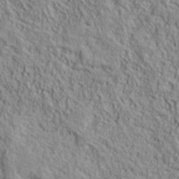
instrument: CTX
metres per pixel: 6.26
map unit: lHvf
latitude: 39.0080
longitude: -90.8758
